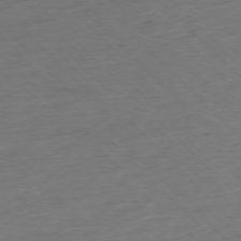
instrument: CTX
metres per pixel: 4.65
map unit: Ap
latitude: -77.3321
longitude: -82.5734
